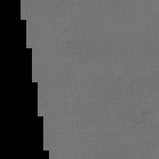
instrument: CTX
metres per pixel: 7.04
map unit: HNhu
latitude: -48.8219
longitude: 100.3495
